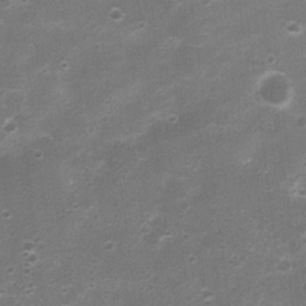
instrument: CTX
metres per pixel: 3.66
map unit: Nhu
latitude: 4.5924
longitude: -26.1011
